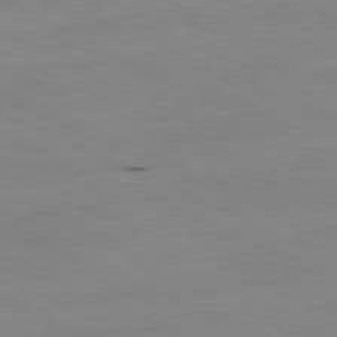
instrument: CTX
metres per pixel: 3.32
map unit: Ap
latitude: -81.7478
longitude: -69.1592
